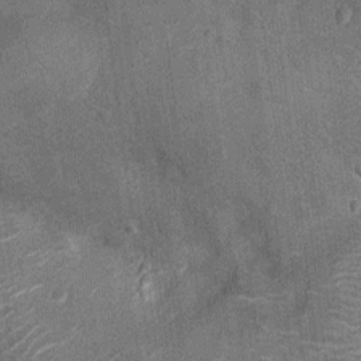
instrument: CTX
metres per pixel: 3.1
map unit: Ht
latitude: -12.3873
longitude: -21.2726
